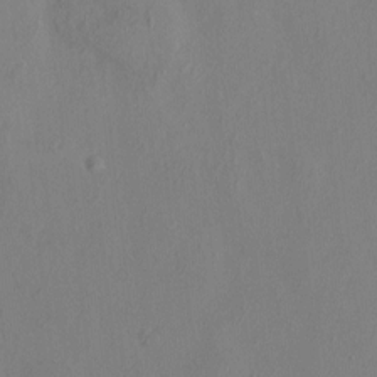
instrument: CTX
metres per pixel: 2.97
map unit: HNhu
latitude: 6.1200
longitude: -6.7057
